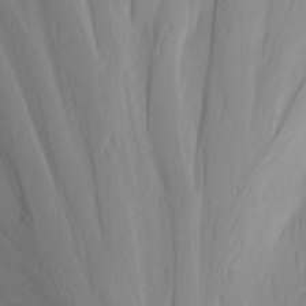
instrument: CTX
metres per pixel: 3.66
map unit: Nhu
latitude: -4.1983
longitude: -86.2900
